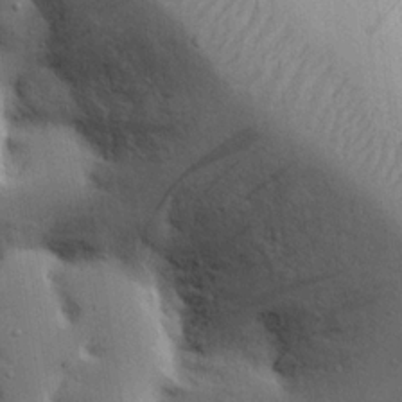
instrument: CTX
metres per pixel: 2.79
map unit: Nhu
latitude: 19.6316
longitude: -73.8395
